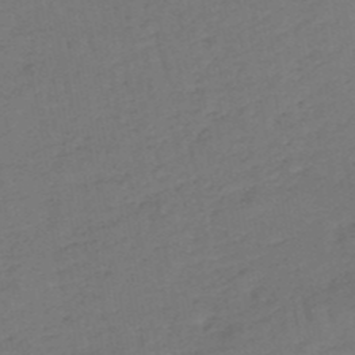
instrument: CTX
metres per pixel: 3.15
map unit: HNb
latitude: -49.8801
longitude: -53.2348
